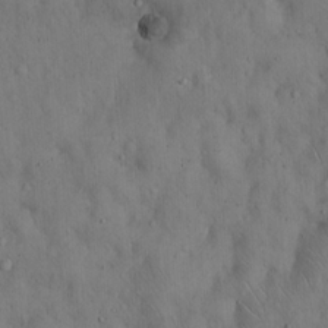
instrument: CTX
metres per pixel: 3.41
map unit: Hto
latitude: 15.1026
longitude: -59.4993
